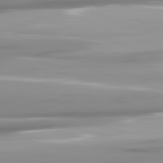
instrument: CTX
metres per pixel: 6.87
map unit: lApd
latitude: 81.8205
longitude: -143.9717
